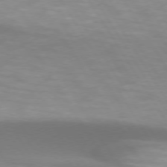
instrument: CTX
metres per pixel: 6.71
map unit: lApd
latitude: 74.1956
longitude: -50.1388
